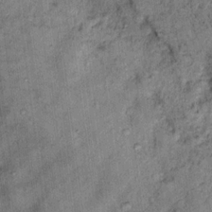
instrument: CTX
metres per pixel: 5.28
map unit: Hto
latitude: 13.7828
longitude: -34.4601
